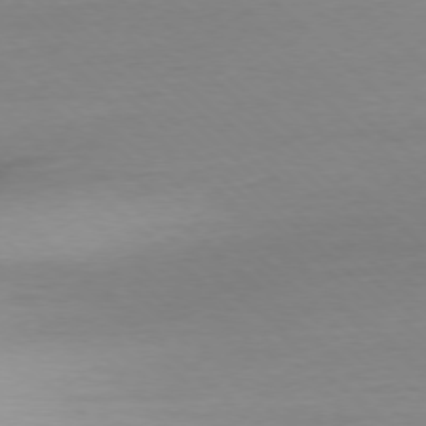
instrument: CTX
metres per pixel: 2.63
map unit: Ap
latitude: -77.4076
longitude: -91.3482
